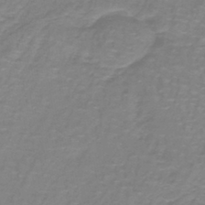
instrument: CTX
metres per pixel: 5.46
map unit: lHb
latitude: -41.7289
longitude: 56.3306
